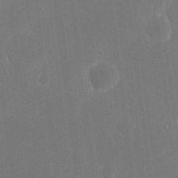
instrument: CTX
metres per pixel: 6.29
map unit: eHh
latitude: 19.7827
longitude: -67.7071
